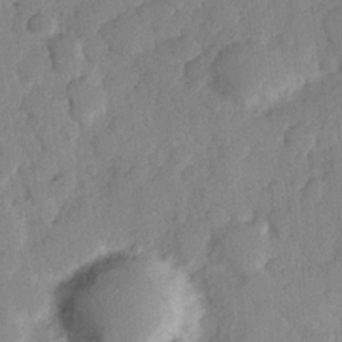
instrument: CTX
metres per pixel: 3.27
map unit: Hve
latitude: 25.7449
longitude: 148.8408
